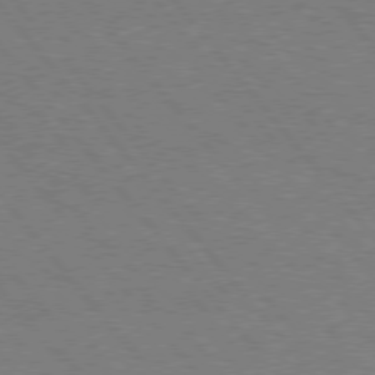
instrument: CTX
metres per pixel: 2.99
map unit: Hpe
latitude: 75.7639
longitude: -157.1214
